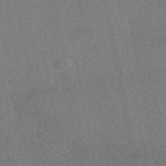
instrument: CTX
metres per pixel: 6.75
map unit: eAb
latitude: 48.8947
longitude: 112.7841
